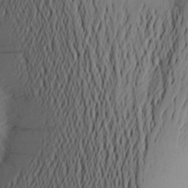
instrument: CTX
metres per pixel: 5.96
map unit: Aa
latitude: 25.1781
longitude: -149.5560
